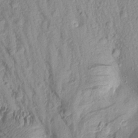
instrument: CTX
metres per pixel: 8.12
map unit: Aa
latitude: 18.0822
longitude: -146.8002
